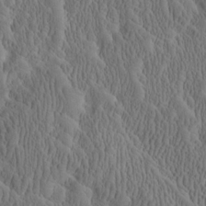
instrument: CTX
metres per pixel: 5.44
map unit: Htu
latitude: -2.4251
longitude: 167.7667
